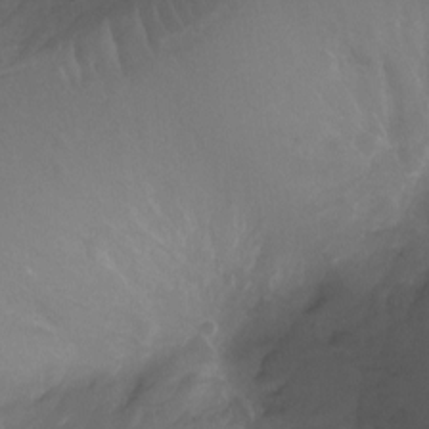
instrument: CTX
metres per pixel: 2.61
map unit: Ht
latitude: -12.2173
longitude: -44.1200
